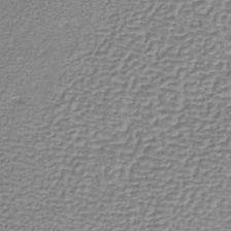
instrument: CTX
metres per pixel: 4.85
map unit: lHb
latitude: -36.3306
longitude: 59.7099
